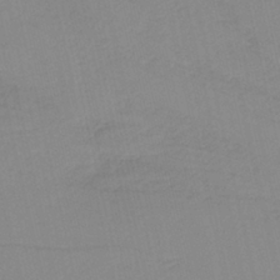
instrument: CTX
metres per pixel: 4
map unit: HNb
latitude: -36.5951
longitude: 56.4062
